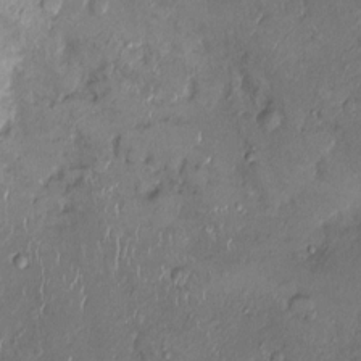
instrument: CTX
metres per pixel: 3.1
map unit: Ht
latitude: -1.0487
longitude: -13.6883
